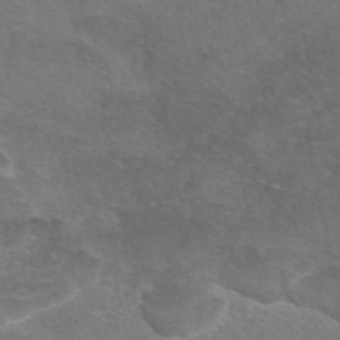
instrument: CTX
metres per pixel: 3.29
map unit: eAb
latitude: 47.1592
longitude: 105.9745
